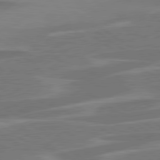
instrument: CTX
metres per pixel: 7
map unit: lApd
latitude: 79.2726
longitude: -93.0836
